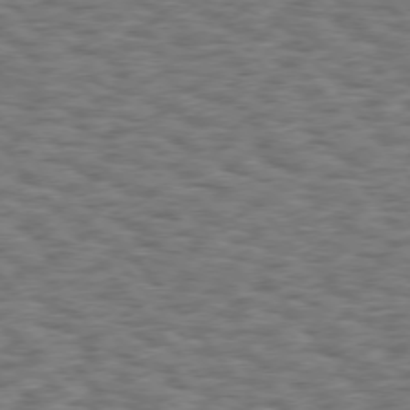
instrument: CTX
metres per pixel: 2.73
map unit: Hpe
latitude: 75.2537
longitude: -135.2726
